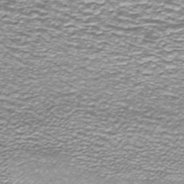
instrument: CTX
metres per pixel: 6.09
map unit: ANa
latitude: -44.5385
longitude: 105.7855
